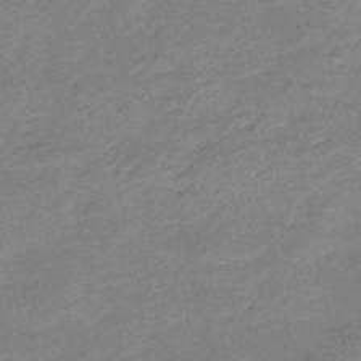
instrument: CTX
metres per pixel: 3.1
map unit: eHb
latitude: -45.1809
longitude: 89.1809
